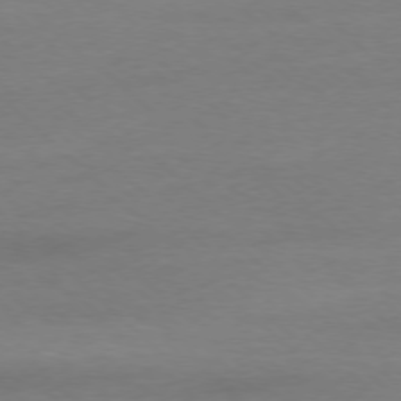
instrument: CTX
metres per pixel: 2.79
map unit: Ap
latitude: -77.4643
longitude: -70.1767
